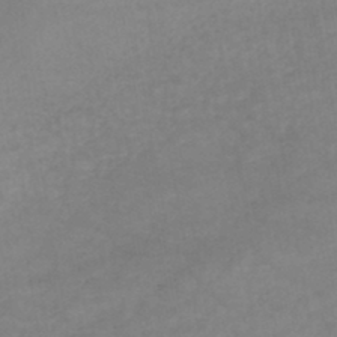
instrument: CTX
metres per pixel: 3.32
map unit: lHb
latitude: -43.9178
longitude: 67.1998
